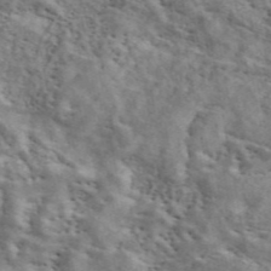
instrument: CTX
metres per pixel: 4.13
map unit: ANa
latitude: 46.2334
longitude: 30.0094
